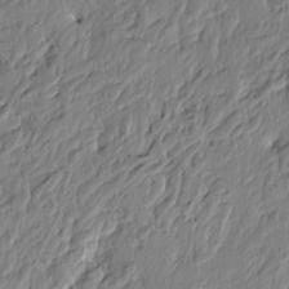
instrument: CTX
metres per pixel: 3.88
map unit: Htu
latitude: -4.6329
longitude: 179.4076
